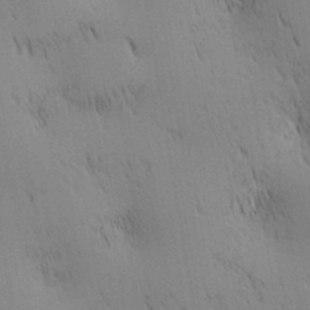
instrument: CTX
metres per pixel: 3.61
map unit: lAa
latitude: 10.8758
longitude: -108.0444
